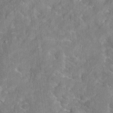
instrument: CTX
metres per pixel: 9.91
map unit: Hto
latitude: 17.5371
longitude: -38.1200
